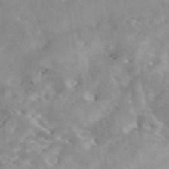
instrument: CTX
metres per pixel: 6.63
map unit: eAb
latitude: 44.6679
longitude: 126.5762
